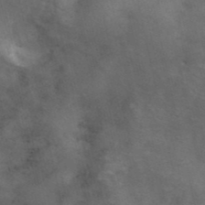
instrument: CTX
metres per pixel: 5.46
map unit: ANa
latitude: 41.9150
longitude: 14.9542
